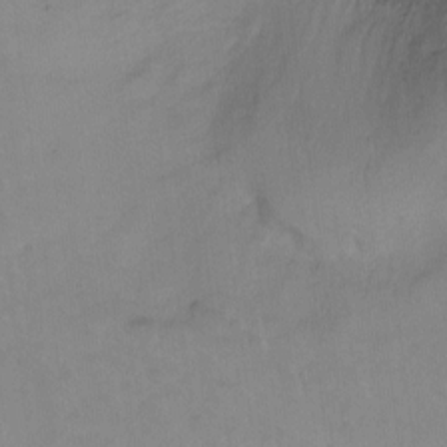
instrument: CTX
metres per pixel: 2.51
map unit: Ht
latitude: -5.8044
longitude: -36.6302
